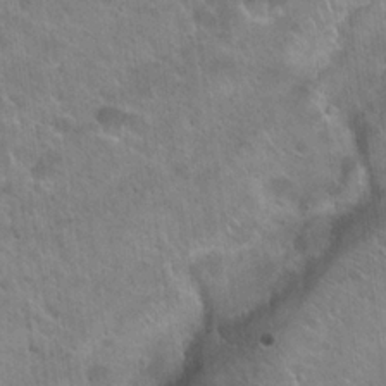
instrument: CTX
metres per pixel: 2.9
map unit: Hto
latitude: 22.1011
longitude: -53.8961
